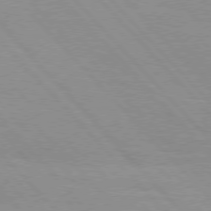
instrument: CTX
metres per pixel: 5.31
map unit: Hpe
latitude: 76.3089
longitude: -154.5357
